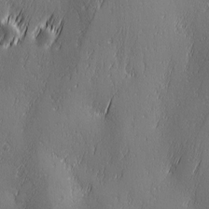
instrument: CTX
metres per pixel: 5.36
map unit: Ave
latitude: 2.5734
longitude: -112.4979
